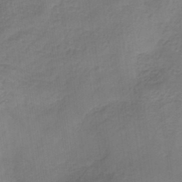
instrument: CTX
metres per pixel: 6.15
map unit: lHb
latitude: -37.8611
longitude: 57.9556
